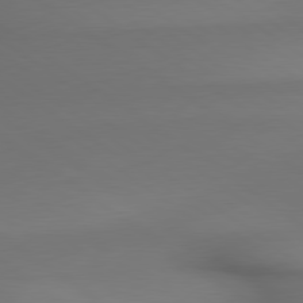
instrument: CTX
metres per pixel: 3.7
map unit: lApd
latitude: 79.5938
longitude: -174.0822
